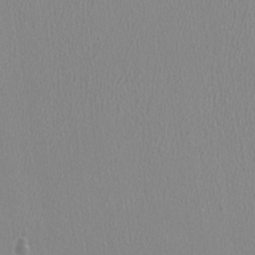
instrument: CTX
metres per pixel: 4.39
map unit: HNhu
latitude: -1.3699
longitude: -1.1403
